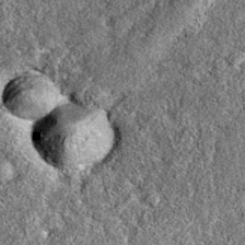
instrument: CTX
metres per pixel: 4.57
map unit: eAb
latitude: 36.4034
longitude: 106.6896
